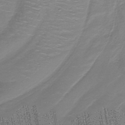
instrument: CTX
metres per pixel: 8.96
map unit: lHb
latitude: -38.0283
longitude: 58.7274
